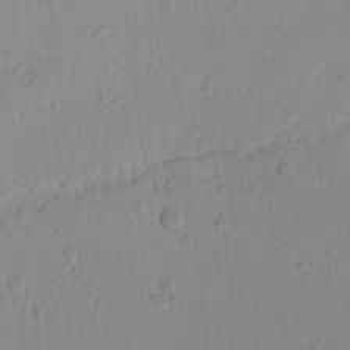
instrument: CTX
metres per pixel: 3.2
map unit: lAvf
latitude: -9.0108
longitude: -119.8394
